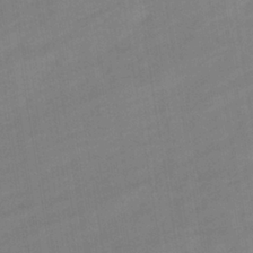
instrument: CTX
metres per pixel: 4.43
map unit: eHb
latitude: -37.0297
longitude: 79.2942
